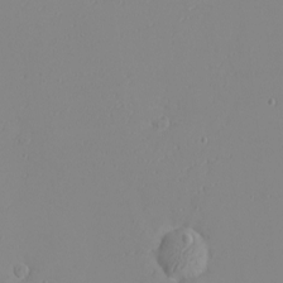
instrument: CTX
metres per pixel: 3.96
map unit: eHh
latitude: -6.4062
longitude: -80.6113
